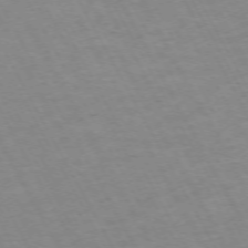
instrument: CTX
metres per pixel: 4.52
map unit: Hpe
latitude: -72.0283
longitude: 8.5952
